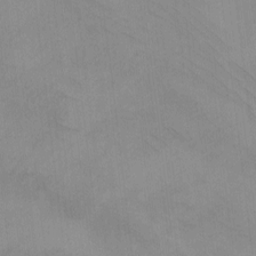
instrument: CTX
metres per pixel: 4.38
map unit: eHh
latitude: -8.9731
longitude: -67.7449
